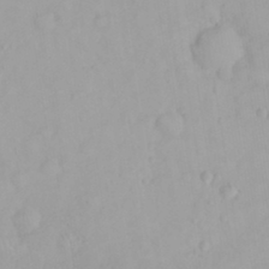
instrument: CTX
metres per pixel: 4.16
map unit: Nhu
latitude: 24.0822
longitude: -62.4223
